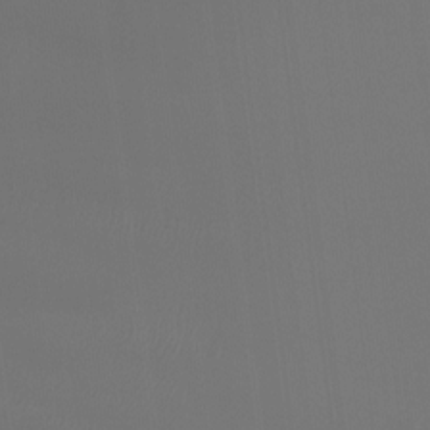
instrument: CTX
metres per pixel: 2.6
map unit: Hto
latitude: -7.8800
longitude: -47.1026
